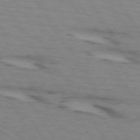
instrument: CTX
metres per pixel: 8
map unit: lApd
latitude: 73.3671
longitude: -70.9891
